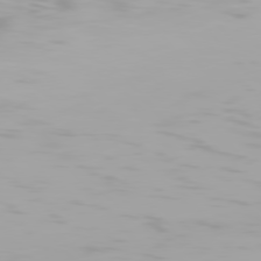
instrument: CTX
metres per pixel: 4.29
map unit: Hpe
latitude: 77.5182
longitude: -165.9906
